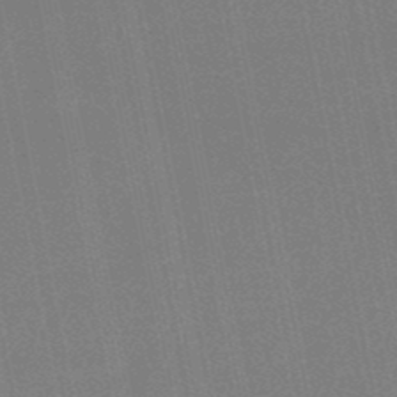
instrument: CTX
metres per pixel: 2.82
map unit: lHb
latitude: -48.9164
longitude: 68.7274
